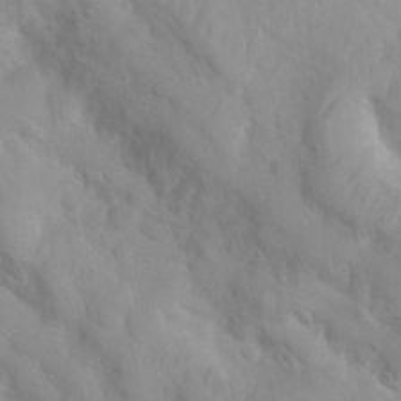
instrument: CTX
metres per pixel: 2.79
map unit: Ht
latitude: 3.4615
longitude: -26.7435
